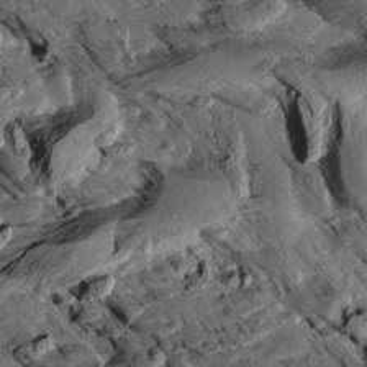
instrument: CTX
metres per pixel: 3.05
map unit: Aa
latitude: 13.9717
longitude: -143.5749
